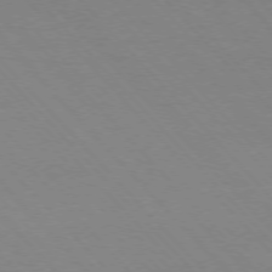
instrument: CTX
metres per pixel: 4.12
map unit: Ap
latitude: -76.6141
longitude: -86.2522
